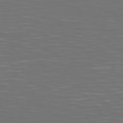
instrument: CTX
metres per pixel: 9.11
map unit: Hpe
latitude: 75.0836
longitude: -125.0458
